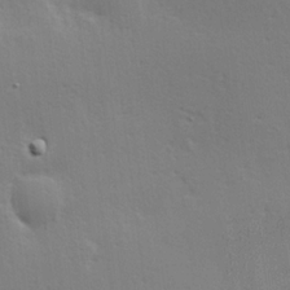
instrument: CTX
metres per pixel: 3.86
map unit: Hve
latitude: 18.9136
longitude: 149.5399
